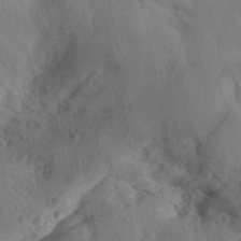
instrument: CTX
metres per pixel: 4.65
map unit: Aa
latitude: 30.8002
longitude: -144.1955
